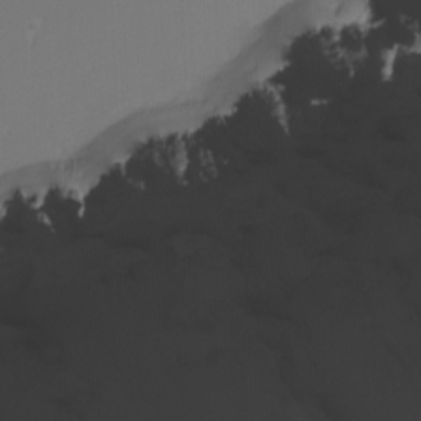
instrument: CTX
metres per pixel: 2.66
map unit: Nhu
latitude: -3.7855
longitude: -87.7072
